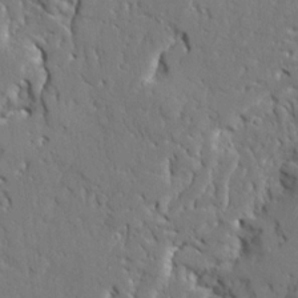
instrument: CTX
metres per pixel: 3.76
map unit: Ave
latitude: 23.1214
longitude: -129.8205
